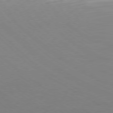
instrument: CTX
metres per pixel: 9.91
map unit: Ap
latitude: -76.3306
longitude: -76.6112
